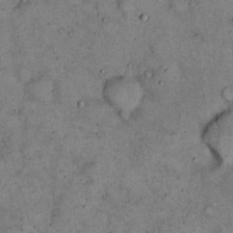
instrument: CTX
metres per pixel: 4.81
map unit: eHh
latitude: 15.8773
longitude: -62.2145
